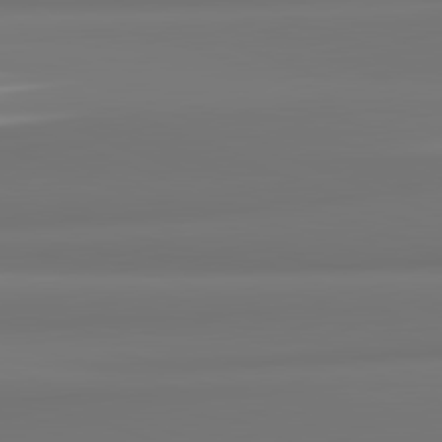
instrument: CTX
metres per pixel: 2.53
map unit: lApd
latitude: 82.1388
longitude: 175.2942
